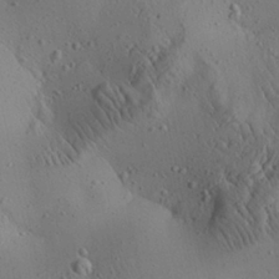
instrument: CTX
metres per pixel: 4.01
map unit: Aa
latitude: 25.4426
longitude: -143.0081
